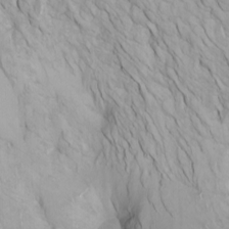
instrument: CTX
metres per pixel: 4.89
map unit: Htu
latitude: -7.1053
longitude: -68.8002
